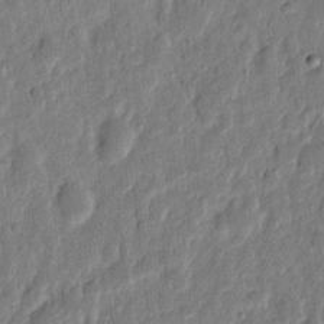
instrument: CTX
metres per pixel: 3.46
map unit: eHh
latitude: 6.7813
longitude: -71.3104
